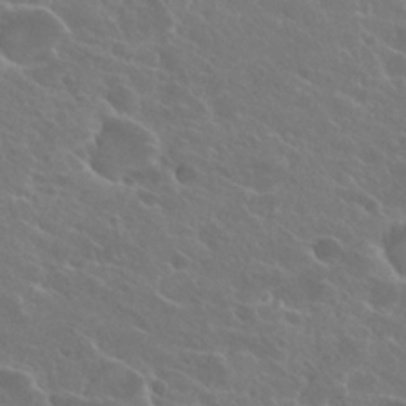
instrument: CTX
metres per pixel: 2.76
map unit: Hto
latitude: 24.7057
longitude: -39.4993
